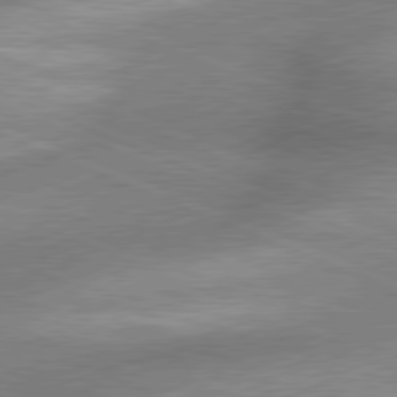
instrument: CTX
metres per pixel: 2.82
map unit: lApd
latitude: 79.8961
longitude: -166.5923
